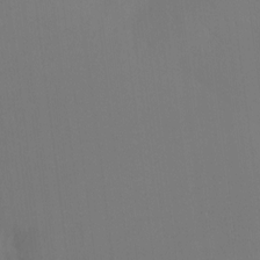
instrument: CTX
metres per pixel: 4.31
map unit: Hto
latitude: -10.9542
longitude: -40.3845
